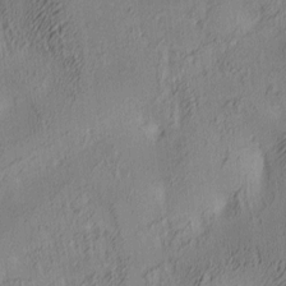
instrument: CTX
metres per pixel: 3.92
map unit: lAa
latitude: 4.5546
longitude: -115.7260
